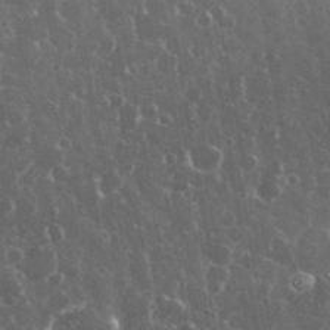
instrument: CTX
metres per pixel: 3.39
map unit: eHh
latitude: 33.8394
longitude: -60.2900
